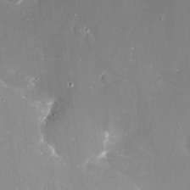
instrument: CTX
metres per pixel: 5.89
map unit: Nve
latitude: -17.8045
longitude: -59.7450
